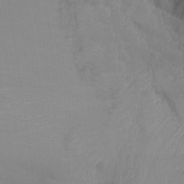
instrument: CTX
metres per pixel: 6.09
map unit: Nhu
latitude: -7.0675
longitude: -89.9151
